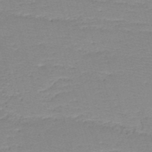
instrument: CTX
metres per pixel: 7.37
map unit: HNb
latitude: -49.0298
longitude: -42.1767
